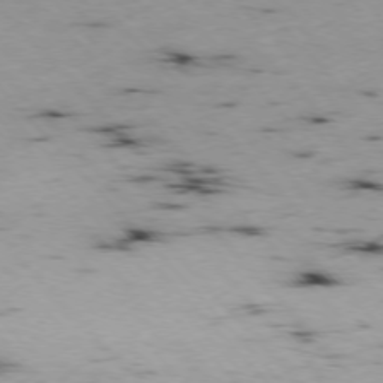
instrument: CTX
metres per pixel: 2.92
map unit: Ap
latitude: -76.8030
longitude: -60.9702
